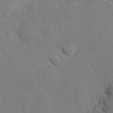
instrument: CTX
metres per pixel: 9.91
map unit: eHh
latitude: 27.6505
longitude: -81.2915
